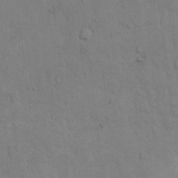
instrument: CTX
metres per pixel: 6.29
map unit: Hto
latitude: 9.3482
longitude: -61.1403
